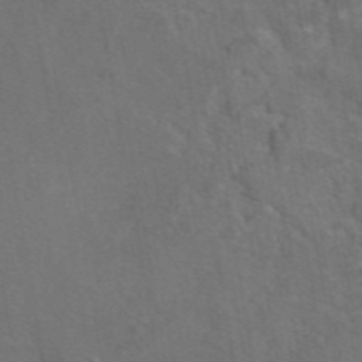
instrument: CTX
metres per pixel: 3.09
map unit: eAb
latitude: 46.2712
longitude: 109.2376
